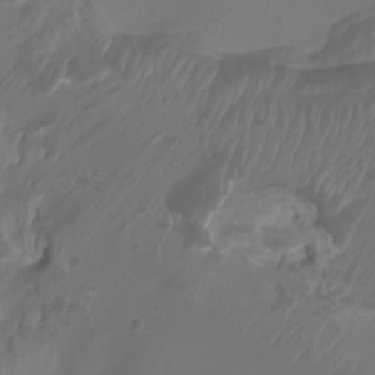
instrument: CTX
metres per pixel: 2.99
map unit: Aa
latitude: -8.0472
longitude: -79.6505
